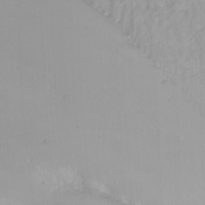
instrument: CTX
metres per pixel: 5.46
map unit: Htu
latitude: -8.1984
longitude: -64.4412
